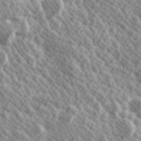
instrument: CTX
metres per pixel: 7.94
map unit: Hve
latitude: 25.6693
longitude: 145.7100
